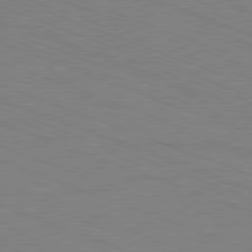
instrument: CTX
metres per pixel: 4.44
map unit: Ap
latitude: -81.3132
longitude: -74.5735
